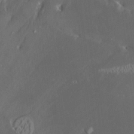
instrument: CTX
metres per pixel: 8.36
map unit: HNhu
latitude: 4.7435
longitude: 13.4266
